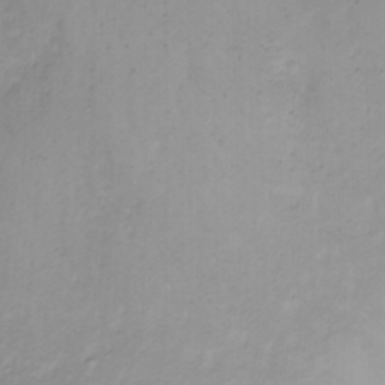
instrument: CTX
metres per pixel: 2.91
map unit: Nhu
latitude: -4.8408
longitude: -84.6869
